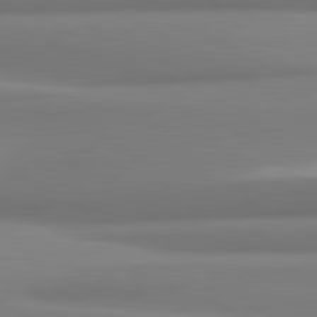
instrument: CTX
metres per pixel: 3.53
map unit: lApd
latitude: 81.5560
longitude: 176.6896
